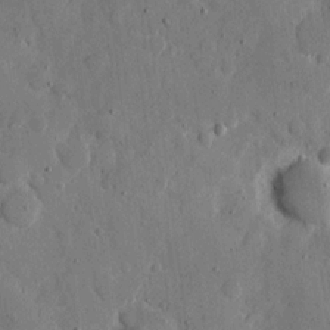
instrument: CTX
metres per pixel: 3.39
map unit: eHh
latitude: 11.5371
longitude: -67.5182
